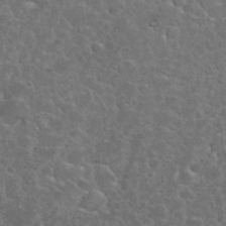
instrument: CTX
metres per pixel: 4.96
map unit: eHh
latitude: 36.1956
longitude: -61.6883
